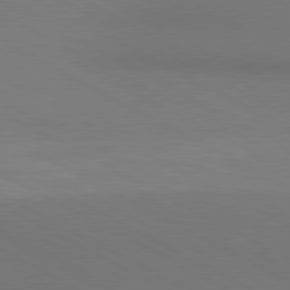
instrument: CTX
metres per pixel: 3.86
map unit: lApd
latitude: 80.6490
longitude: 138.8219
